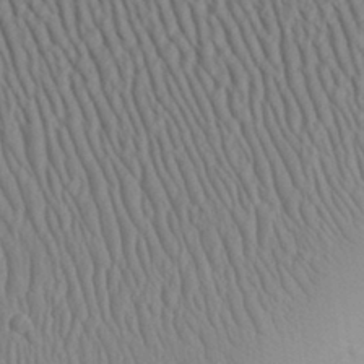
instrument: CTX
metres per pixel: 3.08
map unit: Aa
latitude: 31.0081
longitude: -141.7071
